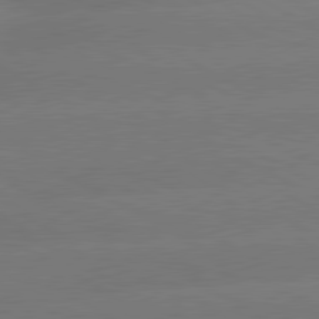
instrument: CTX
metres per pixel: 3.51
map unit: lApd
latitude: 80.6679
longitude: -150.0633
